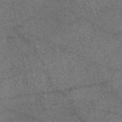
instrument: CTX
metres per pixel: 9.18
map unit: eAb
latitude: 46.8569
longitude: 107.9556
